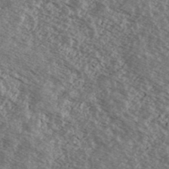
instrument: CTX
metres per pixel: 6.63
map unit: Ave
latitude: 38.7057
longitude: -110.1956
